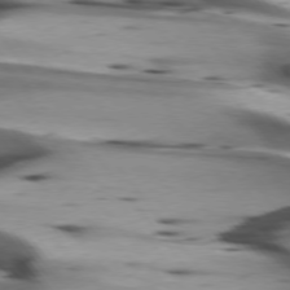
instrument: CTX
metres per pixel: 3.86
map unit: lApd
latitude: 75.7261
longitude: -65.1025
